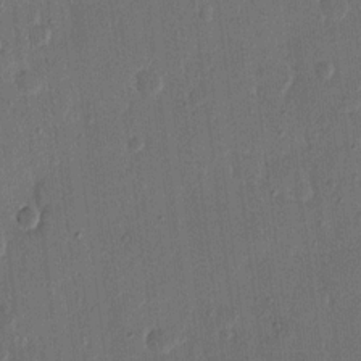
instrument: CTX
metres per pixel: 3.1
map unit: eHh
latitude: 14.1956
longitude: -68.9514
